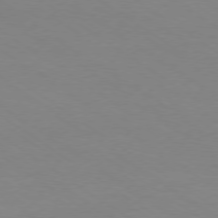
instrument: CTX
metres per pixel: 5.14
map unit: Ap
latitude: -78.6707
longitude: -74.4790
